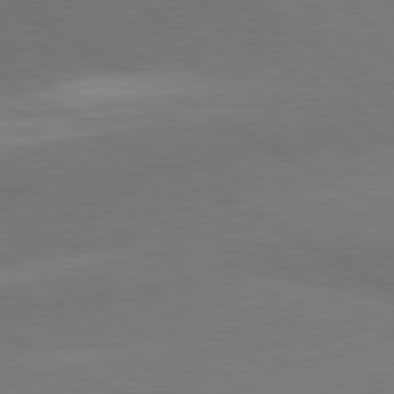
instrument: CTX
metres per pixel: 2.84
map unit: lApd
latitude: 80.5735
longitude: -179.5938
